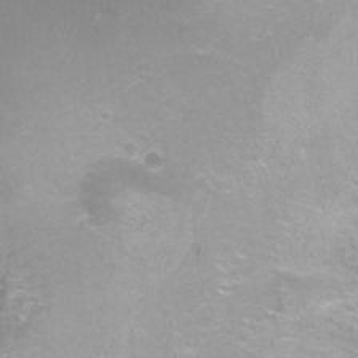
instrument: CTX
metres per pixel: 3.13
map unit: Ht
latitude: -6.5196
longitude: -32.8947
